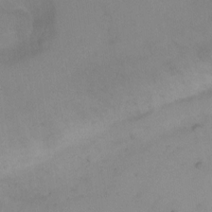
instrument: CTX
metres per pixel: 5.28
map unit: Ht
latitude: 1.7638
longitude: -35.6882
